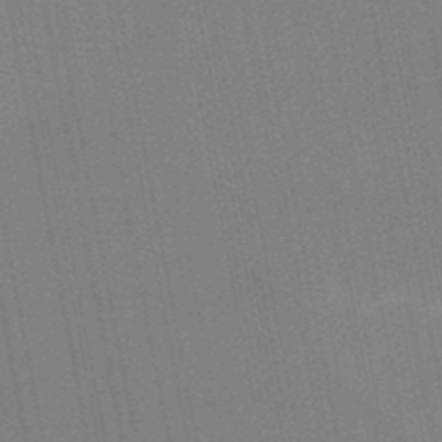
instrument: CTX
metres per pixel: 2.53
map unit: lHb
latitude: -48.3307
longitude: 67.0675
